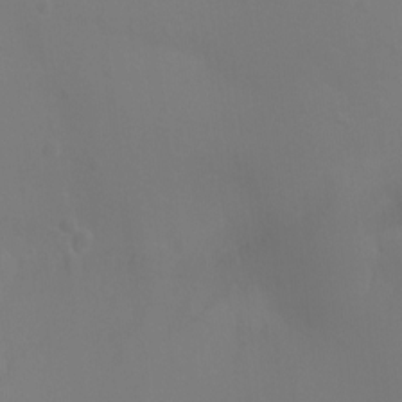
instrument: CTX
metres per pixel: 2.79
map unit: Ht
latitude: -3.8989
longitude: -25.8961
